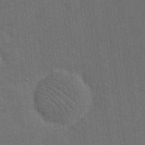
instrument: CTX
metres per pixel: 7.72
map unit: eHh
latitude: 18.8758
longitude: -66.5734
